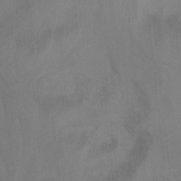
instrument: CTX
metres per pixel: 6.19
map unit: Ht
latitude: 5.2348
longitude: -28.9891
